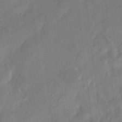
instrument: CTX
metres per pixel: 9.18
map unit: HNhu
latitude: 8.5168
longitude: -3.5560
